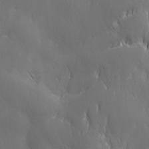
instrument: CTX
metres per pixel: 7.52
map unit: Ave
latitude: 2.2522
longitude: -113.1403
